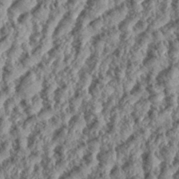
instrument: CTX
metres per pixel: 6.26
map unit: eHh
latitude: 35.5182
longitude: -137.4427
